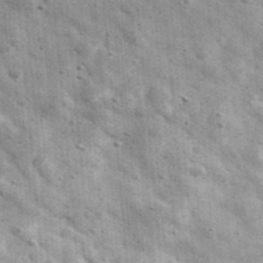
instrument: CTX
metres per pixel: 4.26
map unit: Ave
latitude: 40.9325
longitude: -106.7057
